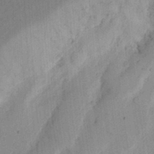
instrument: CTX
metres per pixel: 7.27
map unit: Ht
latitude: 12.5168
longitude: -74.5357
